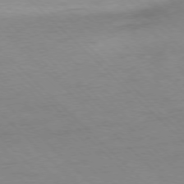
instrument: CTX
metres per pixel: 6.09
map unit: Ap
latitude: -77.4643
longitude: -85.5182
